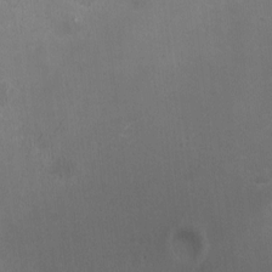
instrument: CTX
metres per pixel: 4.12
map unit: HNhu
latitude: -3.2753
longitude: -1.7638
